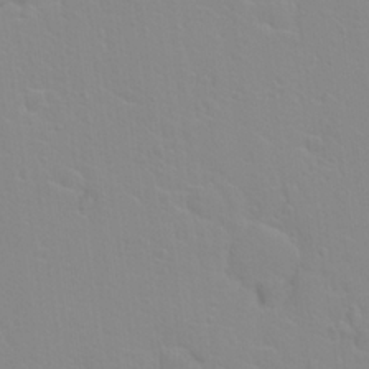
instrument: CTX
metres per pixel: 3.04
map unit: Hto
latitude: 20.8191
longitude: -33.3482
